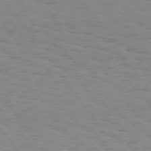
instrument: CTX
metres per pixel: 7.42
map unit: Hpe
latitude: 74.6868
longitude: -136.0633
